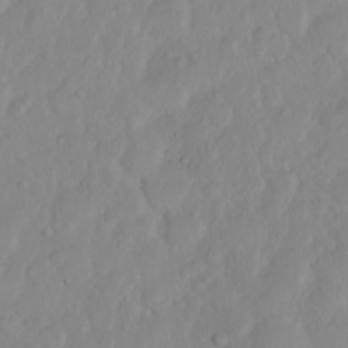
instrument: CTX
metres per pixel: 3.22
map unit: eHh
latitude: 1.4426
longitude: -55.6694
